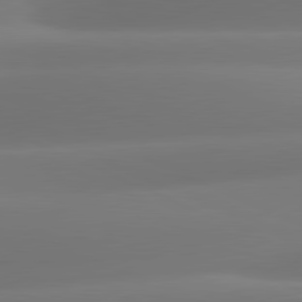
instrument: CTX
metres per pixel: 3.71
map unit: lApd
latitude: 81.1214
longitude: -160.8569
